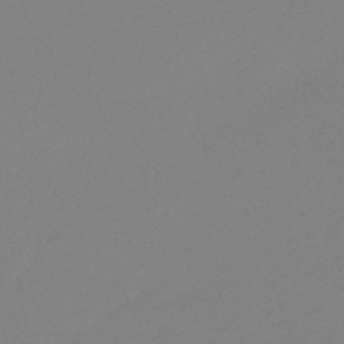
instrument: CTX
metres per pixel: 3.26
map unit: lHb
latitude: -44.4440
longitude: 64.3684
